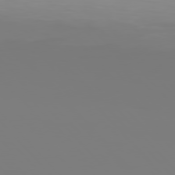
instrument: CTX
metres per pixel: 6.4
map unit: Hpe
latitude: 76.2900
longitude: -136.1011
